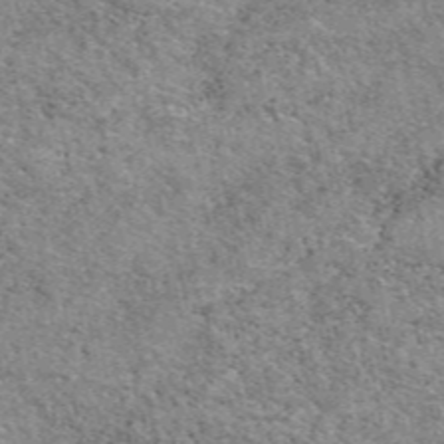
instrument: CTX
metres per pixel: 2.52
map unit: eAb
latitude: 49.4993
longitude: 114.6707
